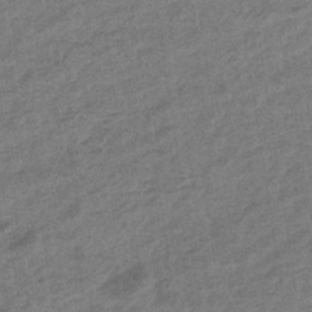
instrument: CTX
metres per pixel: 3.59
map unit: eHb
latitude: -35.5210
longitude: 77.9367
